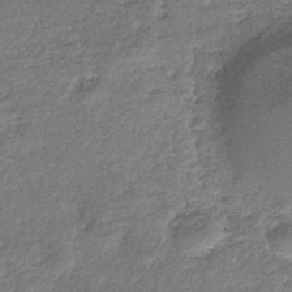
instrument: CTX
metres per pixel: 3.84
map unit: eHb
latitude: -36.8786
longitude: 79.0864
